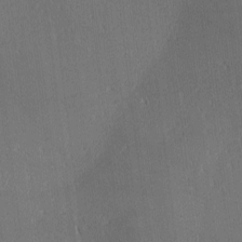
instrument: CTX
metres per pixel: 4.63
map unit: Ave
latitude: 2.6490
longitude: -114.8380
